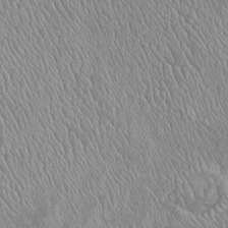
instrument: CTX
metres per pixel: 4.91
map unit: Htu
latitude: -6.3495
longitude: 155.5966
